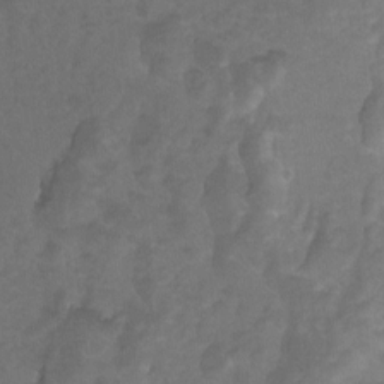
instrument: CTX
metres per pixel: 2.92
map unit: Hto
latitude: 4.6301
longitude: -32.6490
